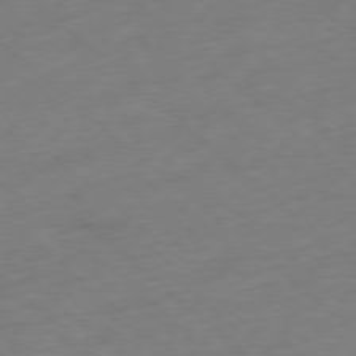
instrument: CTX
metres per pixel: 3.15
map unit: Ap
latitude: -77.9367
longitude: -78.7058
